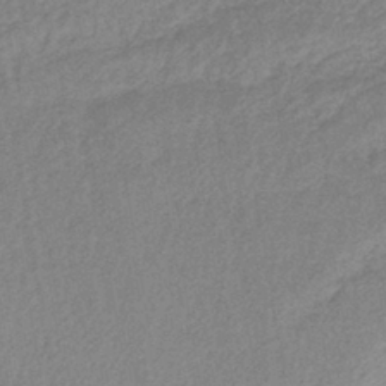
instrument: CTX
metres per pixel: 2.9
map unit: lHb
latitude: -40.4062
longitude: 71.2565
